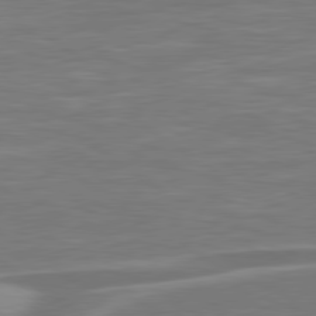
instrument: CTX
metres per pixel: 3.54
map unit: lApd
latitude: 79.7828
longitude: -127.0270
